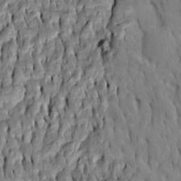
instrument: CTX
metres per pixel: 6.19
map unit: Htu
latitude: -7.0486
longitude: 144.7085
